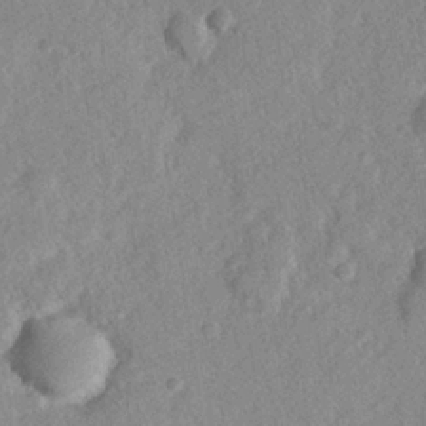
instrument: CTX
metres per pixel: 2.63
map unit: lHvf
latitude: 23.6505
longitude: 144.3684
